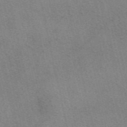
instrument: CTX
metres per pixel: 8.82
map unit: eAb
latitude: 50.2144
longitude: 111.9178
